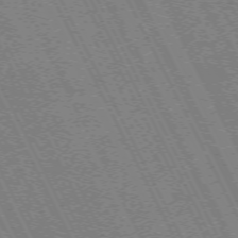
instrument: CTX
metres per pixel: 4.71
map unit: Hpe
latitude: -71.4643
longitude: 9.4265
